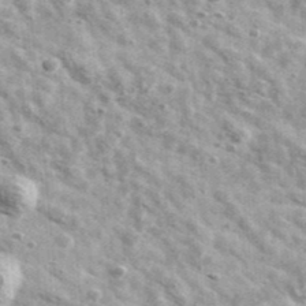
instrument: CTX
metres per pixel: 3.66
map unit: Ave
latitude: 41.2159
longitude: -106.8002
